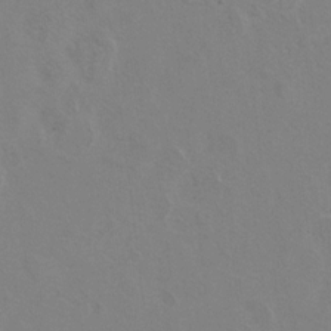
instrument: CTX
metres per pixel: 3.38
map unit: Hto
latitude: 8.7624
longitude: -34.9324
